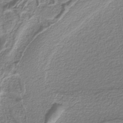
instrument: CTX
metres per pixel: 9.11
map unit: eAb
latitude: -39.5210
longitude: 52.3873
